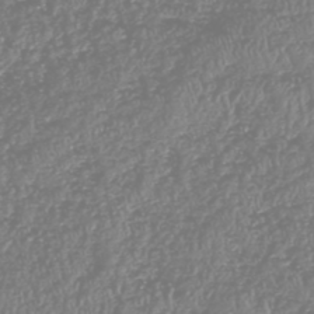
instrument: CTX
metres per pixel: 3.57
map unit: HNhu
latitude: -47.2754
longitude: 29.1809
